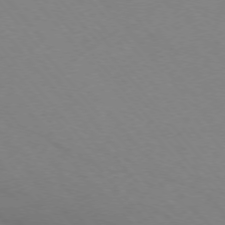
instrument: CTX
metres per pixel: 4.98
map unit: Ap
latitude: -76.0094
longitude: -70.3656
